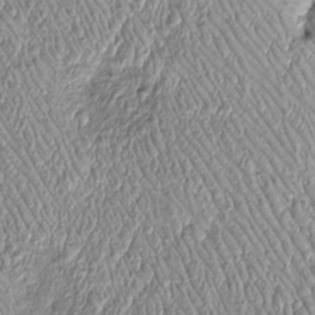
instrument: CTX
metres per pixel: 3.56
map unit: Htu
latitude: -4.9541
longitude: 159.7667
